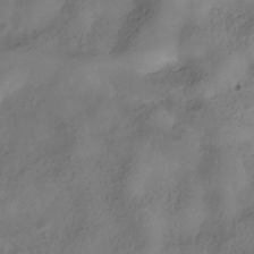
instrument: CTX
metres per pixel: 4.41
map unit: Hve
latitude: -32.5196
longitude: 94.1794
